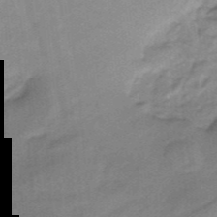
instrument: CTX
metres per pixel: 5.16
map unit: HNb
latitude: -34.3117
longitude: 60.0283
